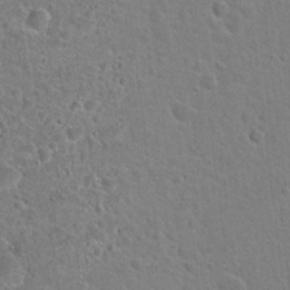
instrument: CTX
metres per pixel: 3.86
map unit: Hto
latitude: 22.1767
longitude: -47.6694
